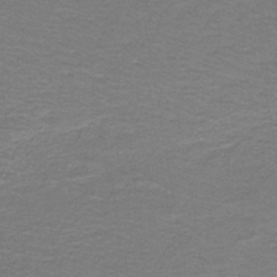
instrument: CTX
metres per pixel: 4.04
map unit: lHb
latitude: -41.8422
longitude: 53.9178
